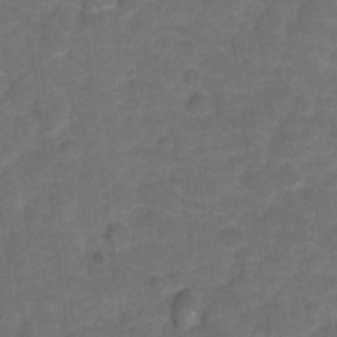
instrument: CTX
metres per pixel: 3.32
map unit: Hto
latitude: 5.1592
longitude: -31.5371
